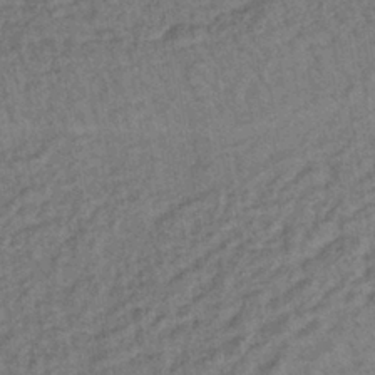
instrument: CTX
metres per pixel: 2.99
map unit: lHb
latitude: -38.7841
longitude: 62.3306
